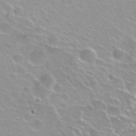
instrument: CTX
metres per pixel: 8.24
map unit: Nhu
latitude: 27.6505
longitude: -50.8002
